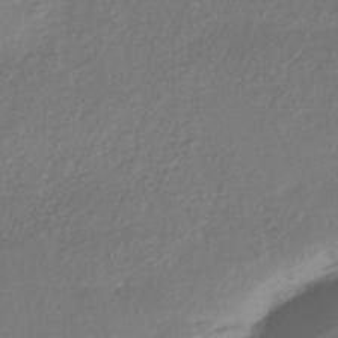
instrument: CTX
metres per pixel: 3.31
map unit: lHb
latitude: -38.5196
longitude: 68.6140
